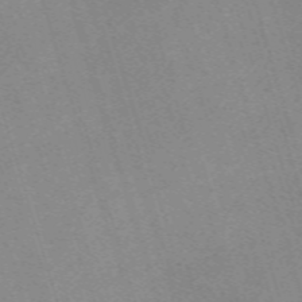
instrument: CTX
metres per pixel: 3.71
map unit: eHh
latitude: -62.4251
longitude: 49.4833
